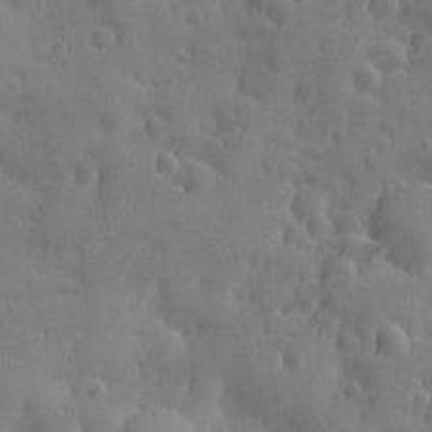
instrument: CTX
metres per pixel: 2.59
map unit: Ave
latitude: -8.3495
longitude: -119.3104
